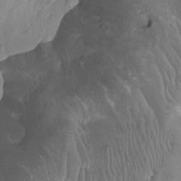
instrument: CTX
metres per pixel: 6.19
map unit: Ht
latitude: -2.1983
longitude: -16.7435
